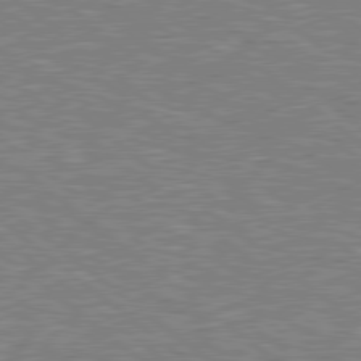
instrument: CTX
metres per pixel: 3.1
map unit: Hpe
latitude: 78.9136
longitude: -168.2145
